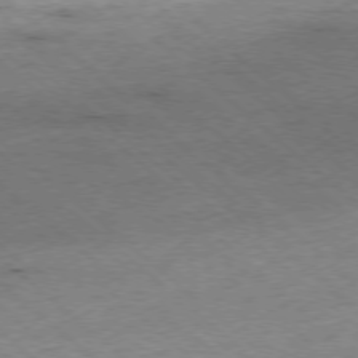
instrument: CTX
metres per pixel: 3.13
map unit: Ap
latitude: -77.7856
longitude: -85.7261
